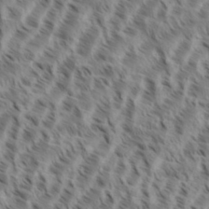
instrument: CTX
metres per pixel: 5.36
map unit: eHh
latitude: 35.3103
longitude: -138.5546
